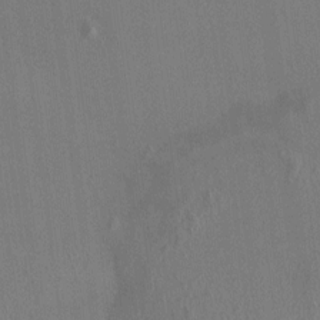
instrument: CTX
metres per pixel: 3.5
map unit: HNhu
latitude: 4.9136
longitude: 7.1053
